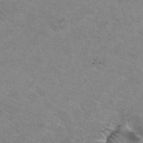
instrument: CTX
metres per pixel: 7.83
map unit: Hto
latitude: 30.5168
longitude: -46.4979
